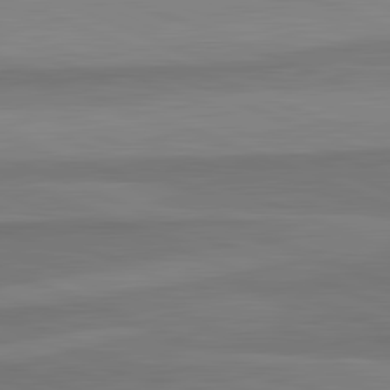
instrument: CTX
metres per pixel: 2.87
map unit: lApd
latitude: 82.8191
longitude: 157.1809
